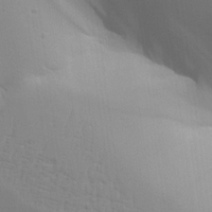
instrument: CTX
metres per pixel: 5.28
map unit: Aa
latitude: 26.0822
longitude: -129.9717
